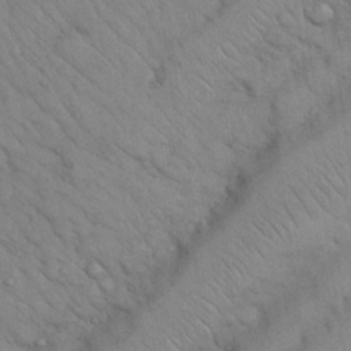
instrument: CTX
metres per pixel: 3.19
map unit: Nhu
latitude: 26.5924
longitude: -69.4804
